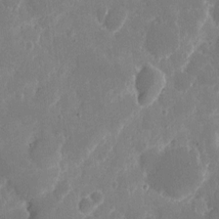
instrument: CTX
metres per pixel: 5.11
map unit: eHh
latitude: 8.8569
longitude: -69.0270
